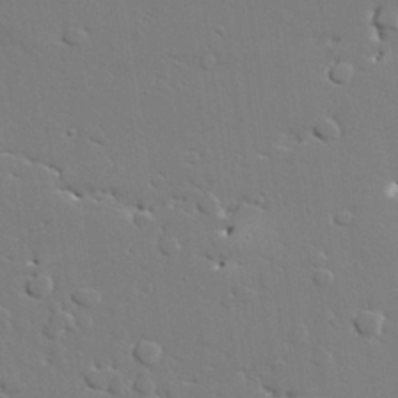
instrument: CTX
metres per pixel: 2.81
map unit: lAvf
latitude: 28.7435
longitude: -108.4412
